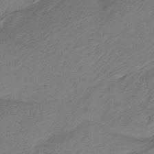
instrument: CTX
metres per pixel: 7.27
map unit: HNb
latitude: -37.2565
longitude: 54.3117
